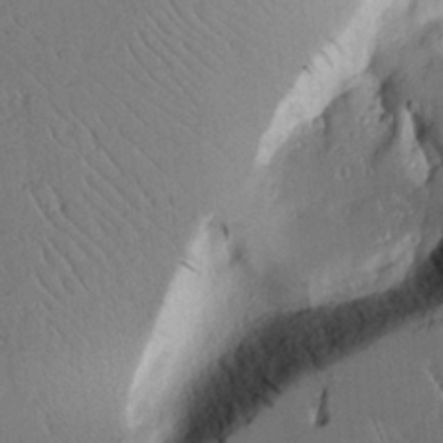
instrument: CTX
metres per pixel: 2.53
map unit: Aa
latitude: 12.7058
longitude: -126.4223
